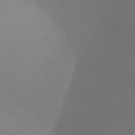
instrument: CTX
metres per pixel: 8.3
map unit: Ht
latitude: 2.6301
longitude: -27.8583
